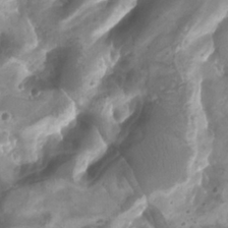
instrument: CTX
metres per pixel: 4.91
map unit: Nhu
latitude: -9.5210
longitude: -76.7057
